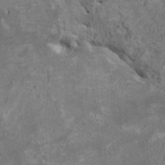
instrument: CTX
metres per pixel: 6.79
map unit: HNhu
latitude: 3.3292
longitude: -4.1200
